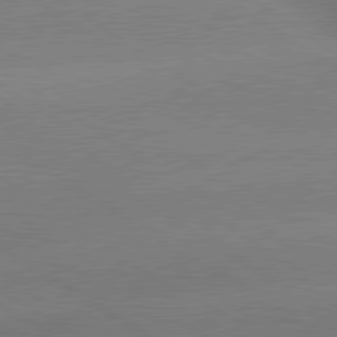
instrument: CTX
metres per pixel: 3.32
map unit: lApd
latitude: 80.2145
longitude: -148.3656
